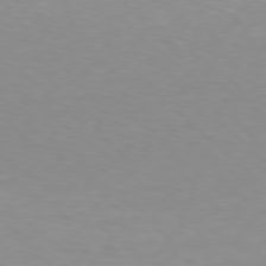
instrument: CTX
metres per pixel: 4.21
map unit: Hpe
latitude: 78.2523
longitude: -137.1781
